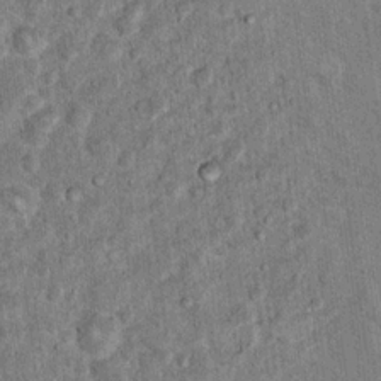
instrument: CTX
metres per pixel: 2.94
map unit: Hto
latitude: 14.4034
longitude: -34.3845
